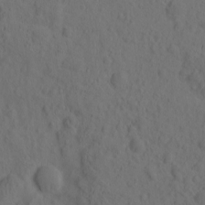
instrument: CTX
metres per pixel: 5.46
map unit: eHh
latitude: -0.8030
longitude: 16.2929
